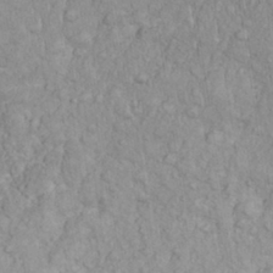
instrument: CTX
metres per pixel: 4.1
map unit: eHh
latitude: 32.2900
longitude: -64.3656
